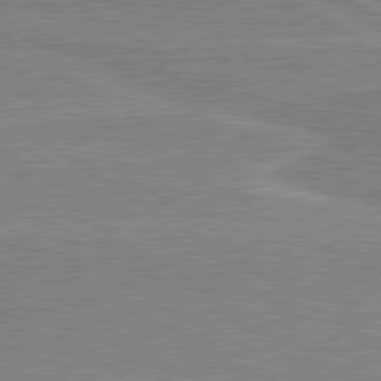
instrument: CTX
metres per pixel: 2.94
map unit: lApd
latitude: 80.2711
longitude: 170.2362
